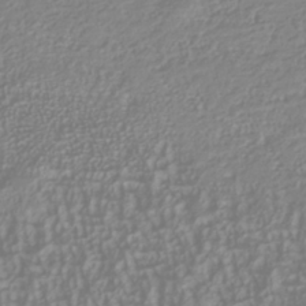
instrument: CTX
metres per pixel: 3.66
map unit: Nhu
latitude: -40.7652
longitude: -84.6113
